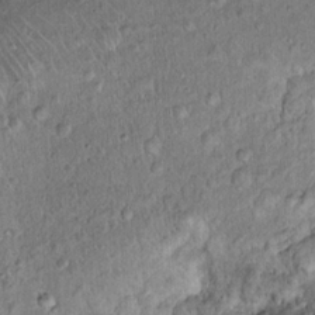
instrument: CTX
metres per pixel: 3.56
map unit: Ht
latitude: 15.0081
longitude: -40.8757
